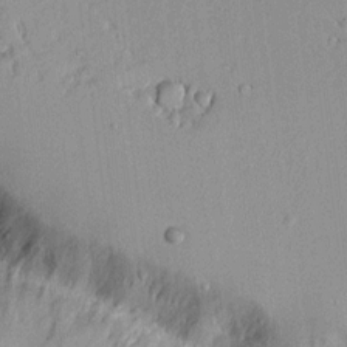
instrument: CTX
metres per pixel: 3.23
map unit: Aa
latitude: 11.4993
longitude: -127.8206
